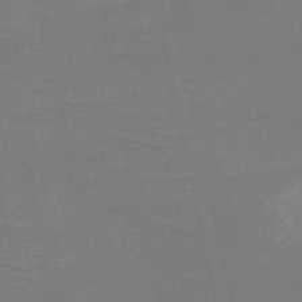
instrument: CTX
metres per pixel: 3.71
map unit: HNb
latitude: -50.2550
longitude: -43.1214
